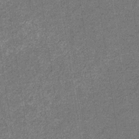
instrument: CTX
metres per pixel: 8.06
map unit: eHb
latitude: -30.8786
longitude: 70.7841
